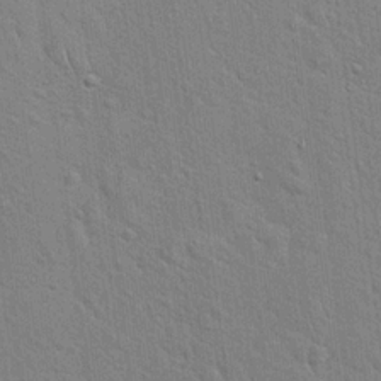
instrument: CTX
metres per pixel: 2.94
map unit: Hto
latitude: 18.6679
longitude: -51.6316
